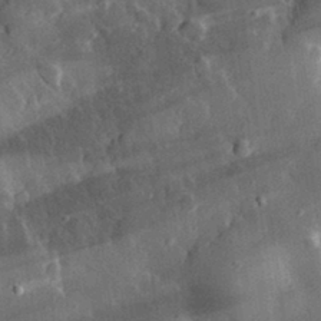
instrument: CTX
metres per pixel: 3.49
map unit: eHh
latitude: 31.2915
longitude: -80.4790
